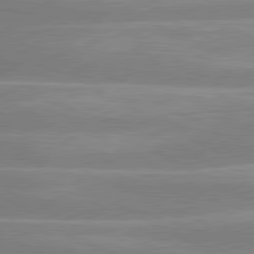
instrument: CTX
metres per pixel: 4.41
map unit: lApd
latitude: 80.3278
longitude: -134.8758
